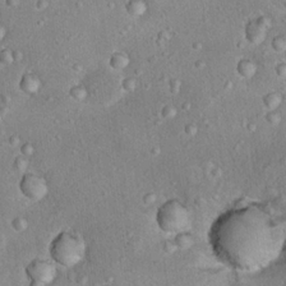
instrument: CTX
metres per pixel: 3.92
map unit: Nhu
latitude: 17.4993
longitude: -29.6127
